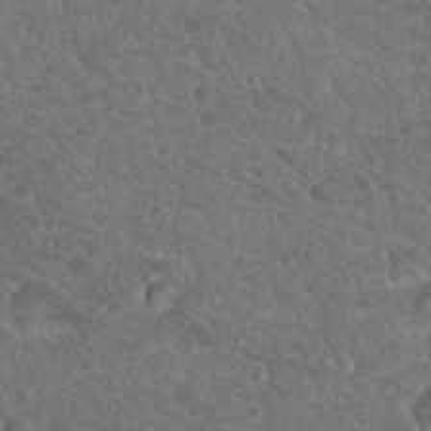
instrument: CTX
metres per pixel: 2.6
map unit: Hto
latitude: 19.2915
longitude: -34.3845
